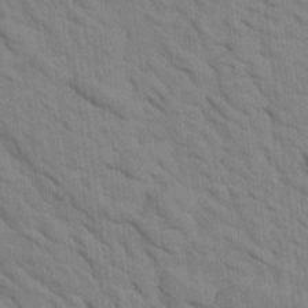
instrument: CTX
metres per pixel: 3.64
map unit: Htu
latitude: 1.4615
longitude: 143.4643
